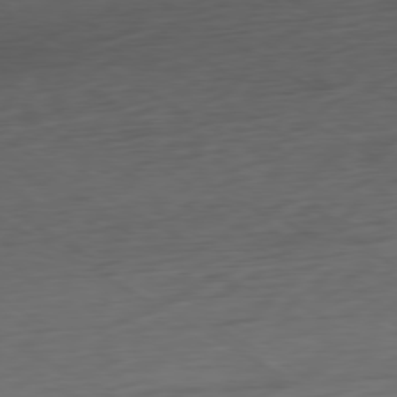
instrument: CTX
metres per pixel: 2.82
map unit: Ap
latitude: -79.5966
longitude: -63.8017
